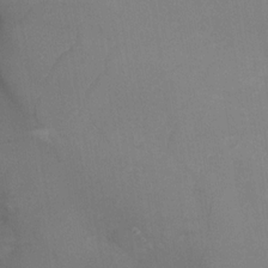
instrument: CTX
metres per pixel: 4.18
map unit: Nhu
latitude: -27.7666
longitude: -58.4412
